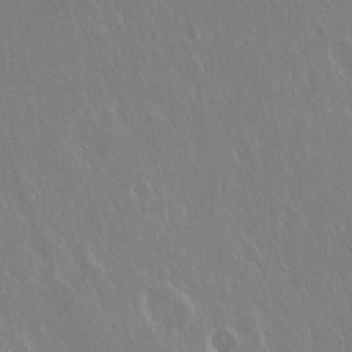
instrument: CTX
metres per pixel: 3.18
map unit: Hto
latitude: 19.0647
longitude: -57.0269
